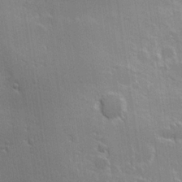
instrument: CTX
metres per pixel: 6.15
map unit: Hve
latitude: 23.5938
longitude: 146.8219
